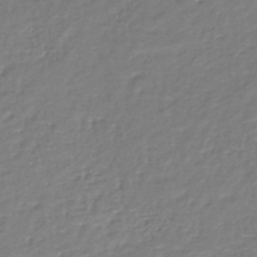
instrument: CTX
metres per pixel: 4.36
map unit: lHb
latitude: -41.5777
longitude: 75.8045
